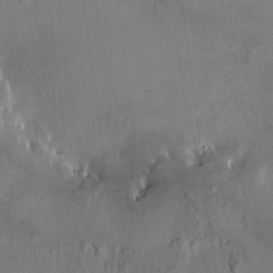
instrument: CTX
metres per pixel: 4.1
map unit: HNhu
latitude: 7.3482
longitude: 7.7666
